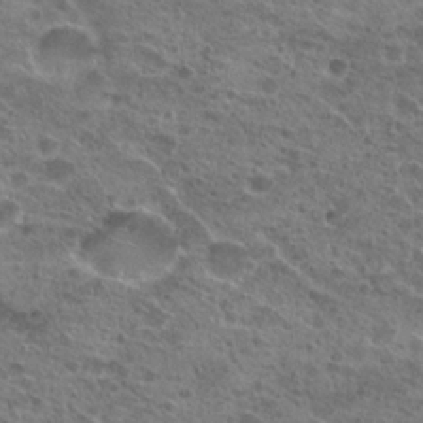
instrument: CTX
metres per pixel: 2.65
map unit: Hto
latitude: 21.8206
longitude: -41.5371
